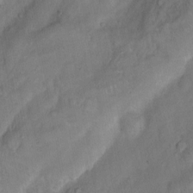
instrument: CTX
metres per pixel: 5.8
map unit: Nhu
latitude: 4.9325
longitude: -24.4223
